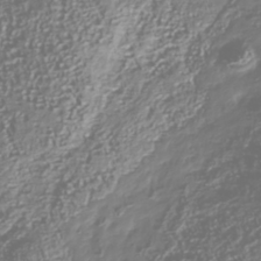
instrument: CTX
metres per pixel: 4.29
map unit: Nhu
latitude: -40.5196
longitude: -82.9513
